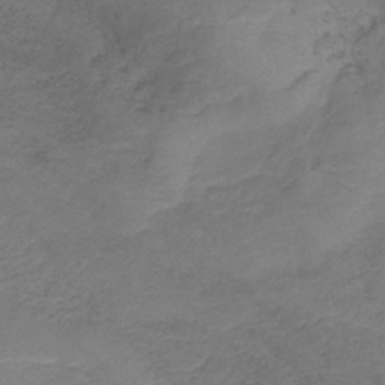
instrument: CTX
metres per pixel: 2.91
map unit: lHb
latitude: -34.9731
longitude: 66.4818
